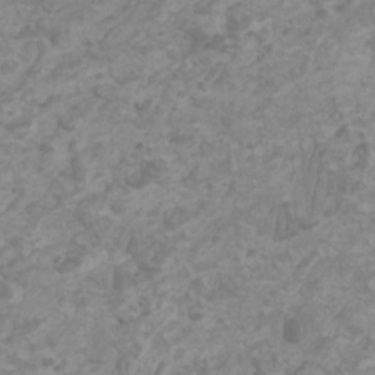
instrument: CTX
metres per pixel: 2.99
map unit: HNhu
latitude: 1.9528
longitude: -1.8205
